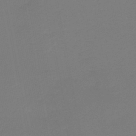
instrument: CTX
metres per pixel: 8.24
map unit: HNb
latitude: -46.5384
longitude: 55.9367
